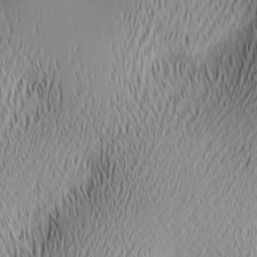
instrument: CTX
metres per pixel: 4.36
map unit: lAa
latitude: 2.0255
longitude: -116.1956
